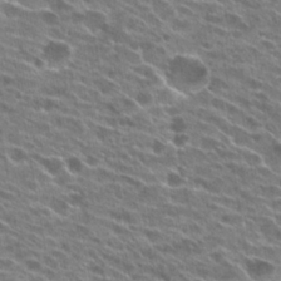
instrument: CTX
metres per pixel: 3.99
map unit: Hto
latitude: 24.7624
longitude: -41.7260
